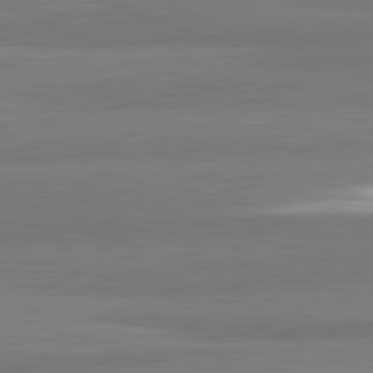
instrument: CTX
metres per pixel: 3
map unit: lApd
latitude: 82.1577
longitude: 174.7085
